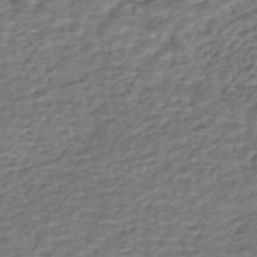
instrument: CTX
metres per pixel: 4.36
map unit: HNhu
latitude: -42.9541
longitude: 101.5021
